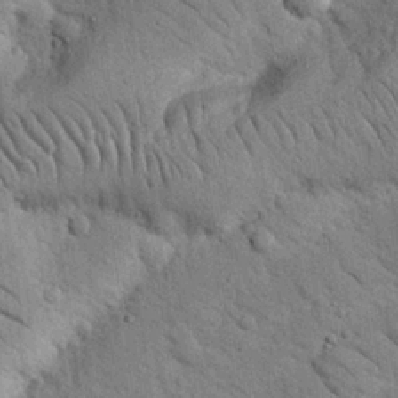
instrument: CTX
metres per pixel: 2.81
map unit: Nhu
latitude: 23.9906
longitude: -74.0633
